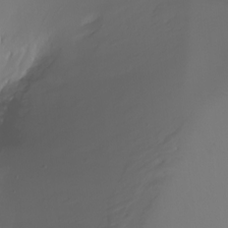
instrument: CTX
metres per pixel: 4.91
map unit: Htu
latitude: -6.8219
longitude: -67.4426
